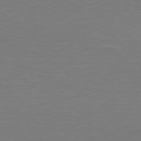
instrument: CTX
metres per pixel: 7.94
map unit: Hpe
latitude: 78.5924
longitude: -137.5371
